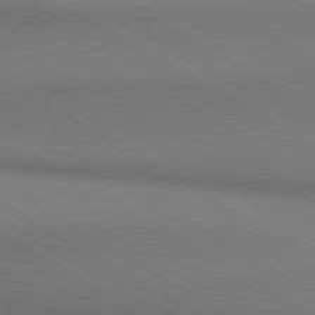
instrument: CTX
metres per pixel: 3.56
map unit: lApd
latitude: 80.6868
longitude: 155.9556
